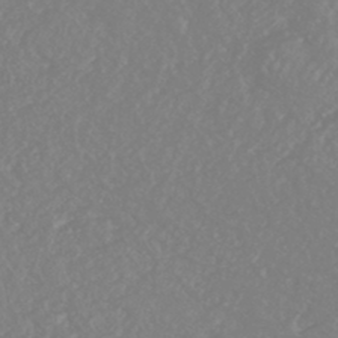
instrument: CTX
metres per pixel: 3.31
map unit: HNhu
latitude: -46.6707
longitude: 97.6722
